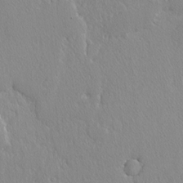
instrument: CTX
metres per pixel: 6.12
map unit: lAvf
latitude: -4.1605
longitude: -108.4790
